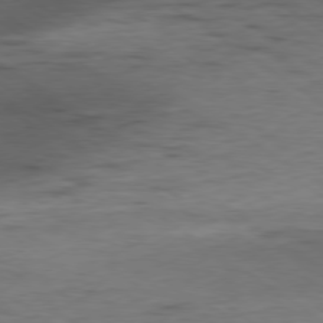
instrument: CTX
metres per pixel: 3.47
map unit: Hpe
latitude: -79.4076
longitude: 9.8989
